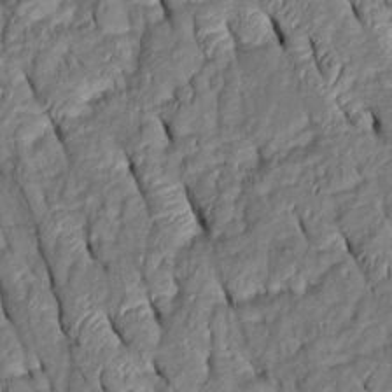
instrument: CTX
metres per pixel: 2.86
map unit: Htu
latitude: 1.1214
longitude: 149.3132
